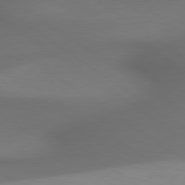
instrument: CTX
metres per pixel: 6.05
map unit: lApd
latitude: 79.6694
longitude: -174.1011
